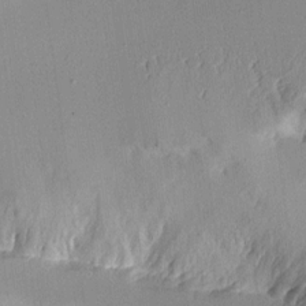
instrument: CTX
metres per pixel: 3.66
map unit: Aa
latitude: 11.2159
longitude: -126.8380
